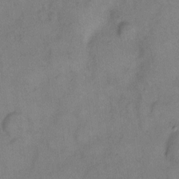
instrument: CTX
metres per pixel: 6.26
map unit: Hto
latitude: 6.5168
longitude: -61.7260
